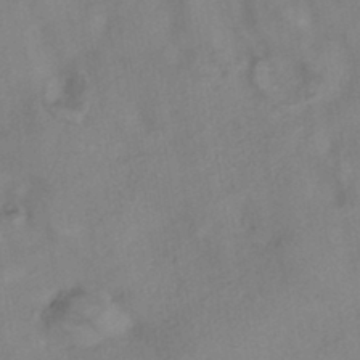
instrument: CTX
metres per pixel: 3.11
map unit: eHh
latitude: -41.7666
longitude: 119.1242
